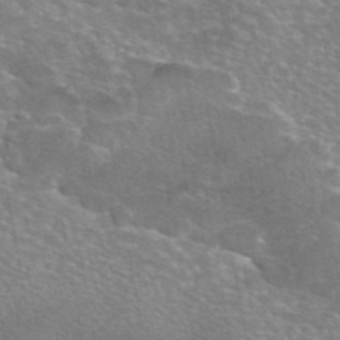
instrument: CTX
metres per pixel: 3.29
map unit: eAb
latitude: 45.7260
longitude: 106.0661
